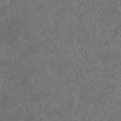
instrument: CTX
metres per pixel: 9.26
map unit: HNhu
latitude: -47.0864
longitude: 29.7100
